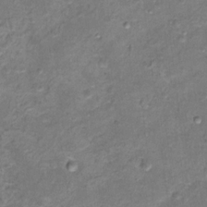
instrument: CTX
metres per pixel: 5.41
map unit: Hto
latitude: 12.3656
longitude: -36.7435
